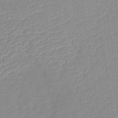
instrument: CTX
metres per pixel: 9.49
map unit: lHb
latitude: -41.3509
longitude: 75.2754
